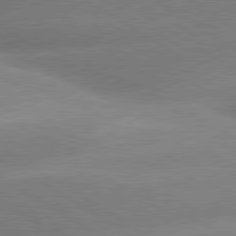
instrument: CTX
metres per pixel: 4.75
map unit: lApd
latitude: 80.1389
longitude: -154.6679
